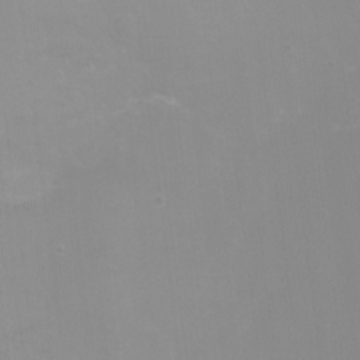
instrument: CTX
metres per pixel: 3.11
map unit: Ht
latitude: -4.5951
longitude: -25.1025
